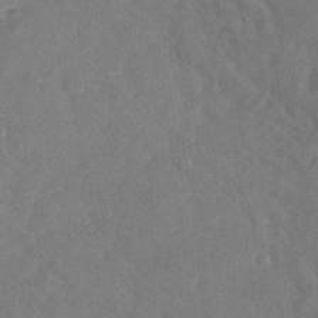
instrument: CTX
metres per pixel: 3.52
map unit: Nhu
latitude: -29.6155
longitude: -60.6112
